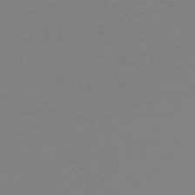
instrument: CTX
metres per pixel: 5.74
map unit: HNb
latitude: -45.8422
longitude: 56.0661
